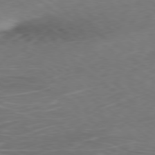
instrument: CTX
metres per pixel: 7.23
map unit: Ap
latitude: -79.6344
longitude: -73.7639
